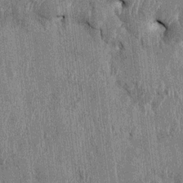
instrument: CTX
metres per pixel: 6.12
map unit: HNhu
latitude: 1.8961
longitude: -5.6883
